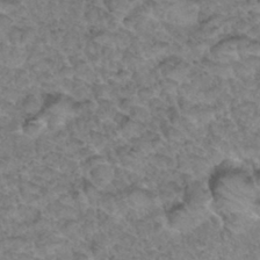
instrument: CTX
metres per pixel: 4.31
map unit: Hto
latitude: 34.7624
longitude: -48.1011
